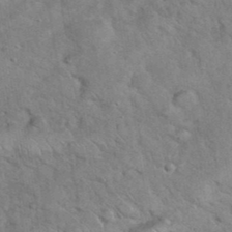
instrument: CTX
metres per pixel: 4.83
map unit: eHh
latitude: 37.4805
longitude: -65.4993
